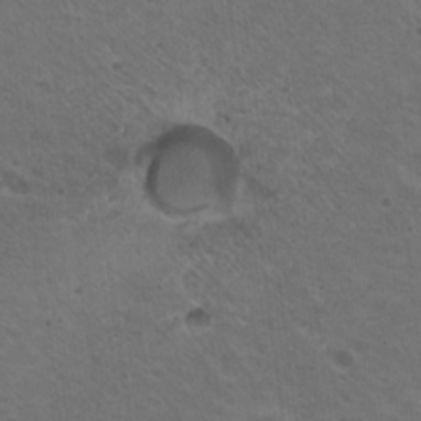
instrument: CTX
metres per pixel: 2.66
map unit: Nhu
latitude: 18.8191
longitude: -30.1200
